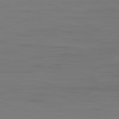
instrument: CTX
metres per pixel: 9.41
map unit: Ap
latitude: -80.3307
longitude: -59.4426
